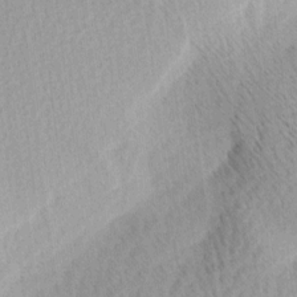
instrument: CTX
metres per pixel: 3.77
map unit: Ave
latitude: 11.0459
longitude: -107.3104
